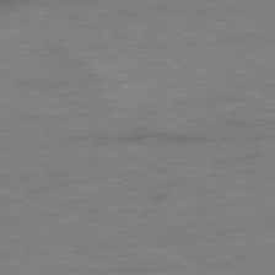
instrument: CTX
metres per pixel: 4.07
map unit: Ap
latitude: -80.5385
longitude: -91.3482
